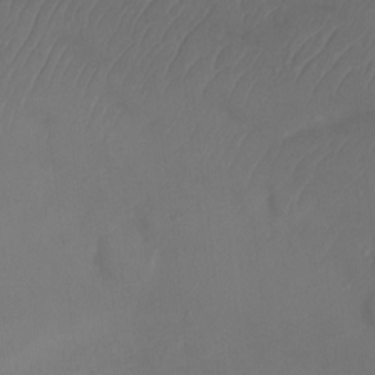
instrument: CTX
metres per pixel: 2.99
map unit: Ht
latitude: 1.5371
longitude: -34.7246
